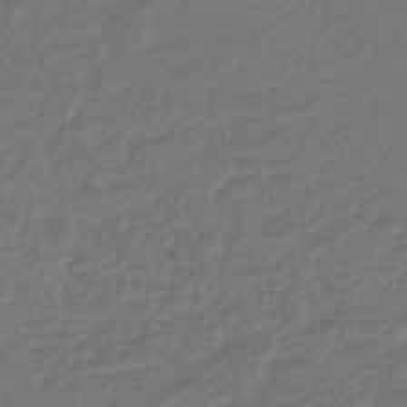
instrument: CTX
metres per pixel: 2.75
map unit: lHb
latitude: -43.7855
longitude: 70.5385
